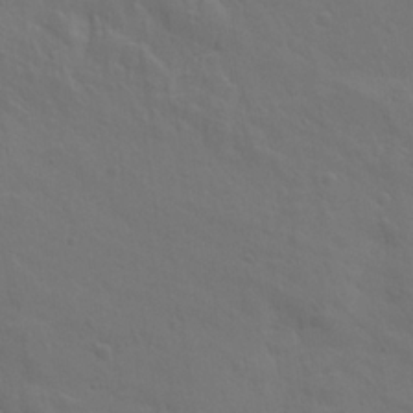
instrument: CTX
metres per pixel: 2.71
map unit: Ave
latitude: 23.2915
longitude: -135.0458
